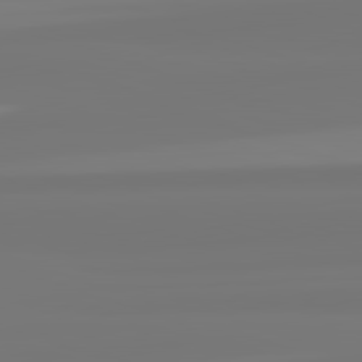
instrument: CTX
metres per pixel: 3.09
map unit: lApd
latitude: 82.2522
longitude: -178.4412
